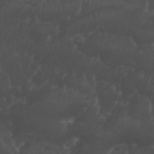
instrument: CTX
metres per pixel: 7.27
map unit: Nhu
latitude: 26.3278
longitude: -64.5924
